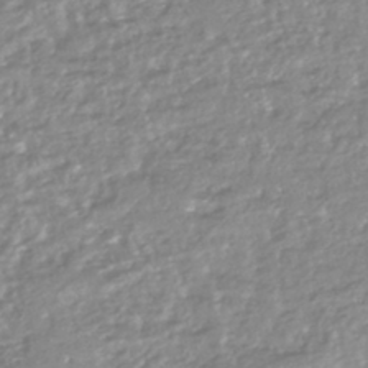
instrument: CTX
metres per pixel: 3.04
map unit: HNhu
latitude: -44.5007
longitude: 96.2551
